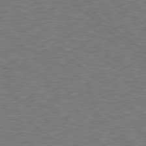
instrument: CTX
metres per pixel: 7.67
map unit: Hpe
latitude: 78.6491
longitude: -170.3278
